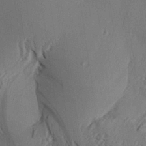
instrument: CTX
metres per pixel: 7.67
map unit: Aa
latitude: 30.9703
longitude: -138.3278
